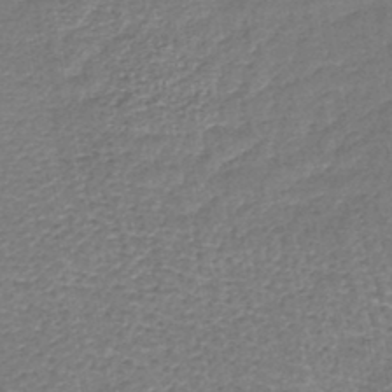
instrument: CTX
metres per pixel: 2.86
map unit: lHb
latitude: -43.1809
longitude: 78.4629
